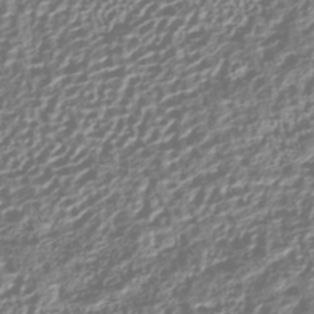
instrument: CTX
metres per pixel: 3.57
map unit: HNhu
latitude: -42.9730
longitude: 106.4440
